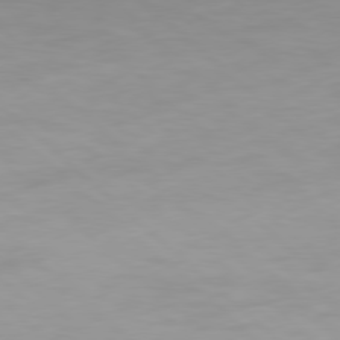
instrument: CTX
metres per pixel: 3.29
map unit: Hpe
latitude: 77.6505
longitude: -165.5749
